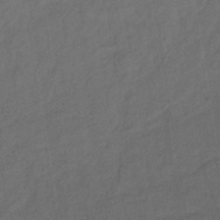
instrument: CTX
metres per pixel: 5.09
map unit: lHb
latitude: -39.2754
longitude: 69.0297
